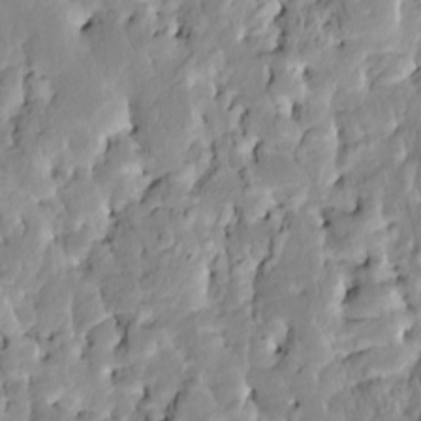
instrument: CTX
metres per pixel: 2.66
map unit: HNhu
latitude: 7.2537
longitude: -2.7624
